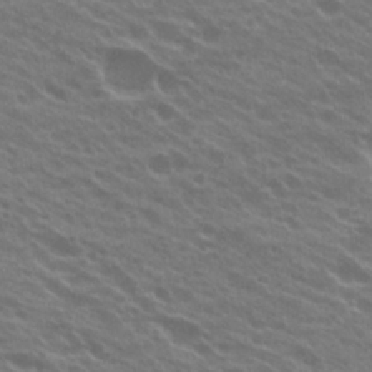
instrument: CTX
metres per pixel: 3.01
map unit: Hto
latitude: 23.5371
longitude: -37.6127
